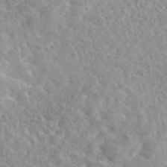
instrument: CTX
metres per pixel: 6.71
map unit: eAb
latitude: 45.1970
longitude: 112.1228
